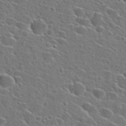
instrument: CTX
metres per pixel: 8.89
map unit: Hto
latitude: 26.6302
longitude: -46.9514
